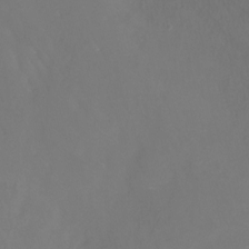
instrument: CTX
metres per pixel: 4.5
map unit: Nhu
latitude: -11.7478
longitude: -47.1215
